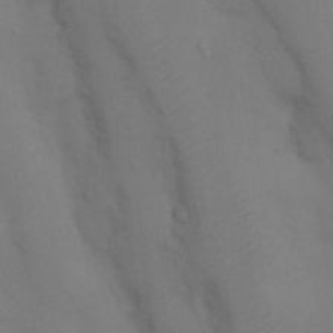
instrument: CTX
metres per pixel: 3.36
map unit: Nhu
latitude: 8.1011
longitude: -24.4034
